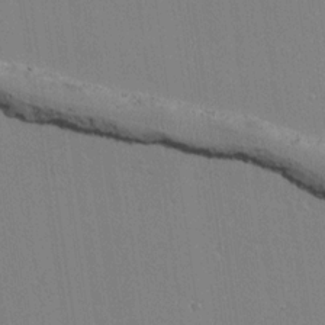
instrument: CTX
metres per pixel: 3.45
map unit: lAvf
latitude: 14.8569
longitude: -127.0081
